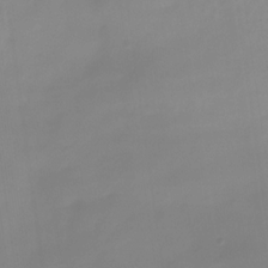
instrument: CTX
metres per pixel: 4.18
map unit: HNhu
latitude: -27.3320
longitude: 73.8989
